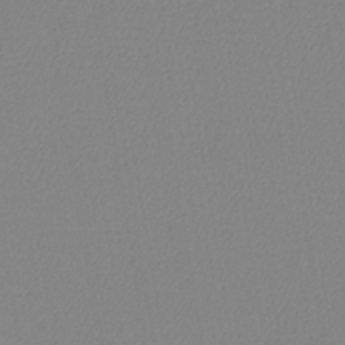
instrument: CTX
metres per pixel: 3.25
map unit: lHb
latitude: -41.3132
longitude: 74.5763
